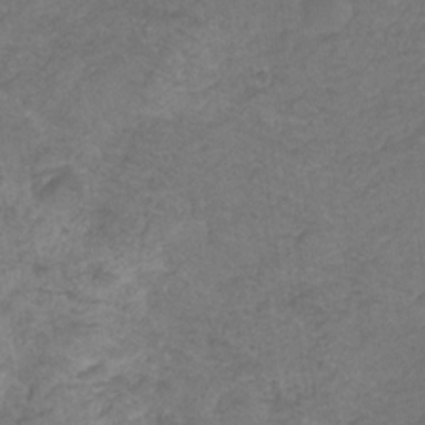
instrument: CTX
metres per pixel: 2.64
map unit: HNhu
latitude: -28.3873
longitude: 75.3132
